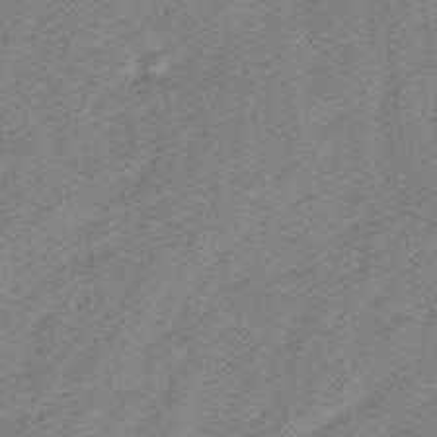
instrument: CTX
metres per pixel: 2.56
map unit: lHb
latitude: -40.6329
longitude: 71.2187
